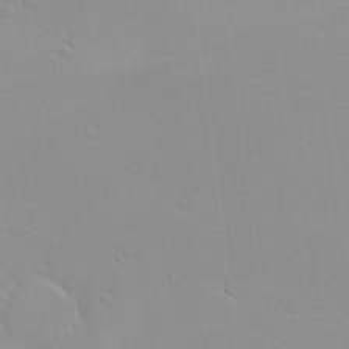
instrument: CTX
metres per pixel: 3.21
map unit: eHh
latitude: -8.1795
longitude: -70.4979
